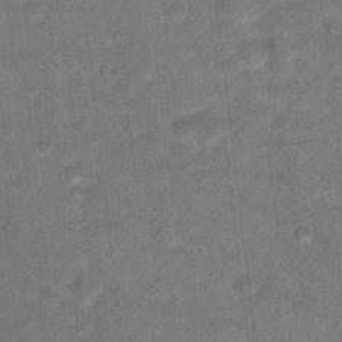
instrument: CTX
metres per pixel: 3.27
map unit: Hto
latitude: 18.8380
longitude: -39.1970
